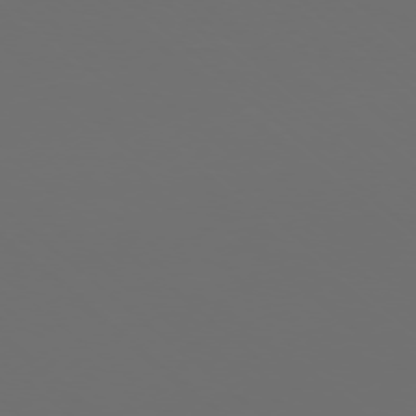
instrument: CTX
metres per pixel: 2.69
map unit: Ap
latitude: -77.3699
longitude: -81.0269
